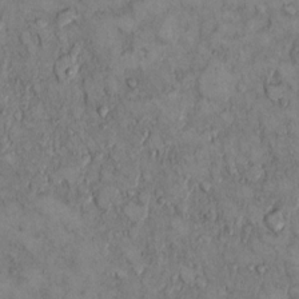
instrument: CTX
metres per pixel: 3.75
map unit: Hto
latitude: 9.3860
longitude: -59.8961
